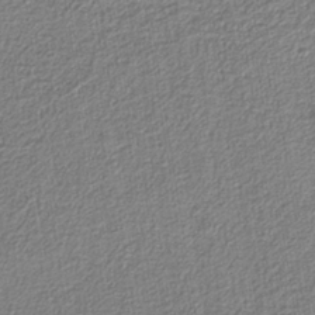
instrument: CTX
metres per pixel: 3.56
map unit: eAb
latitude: -38.2173
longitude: 52.3117
